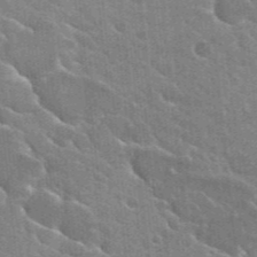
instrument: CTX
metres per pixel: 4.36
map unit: Hto
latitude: 25.4237
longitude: -36.9325
